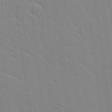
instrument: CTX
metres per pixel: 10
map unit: lAvf
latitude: 16.4223
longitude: -127.2726
